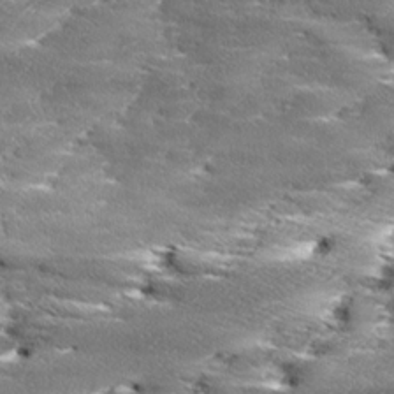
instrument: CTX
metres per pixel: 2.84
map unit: Ave
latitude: 17.3104
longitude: -136.8758
